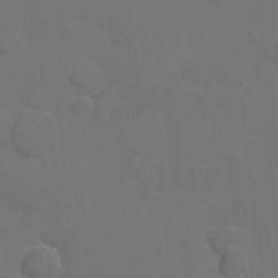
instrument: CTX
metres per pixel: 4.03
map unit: eHh
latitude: 5.3859
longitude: -65.7261
